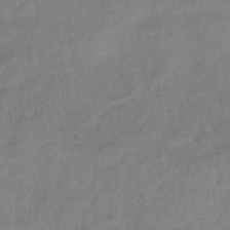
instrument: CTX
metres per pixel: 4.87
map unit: eHb
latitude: -42.1983
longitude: 82.9731
